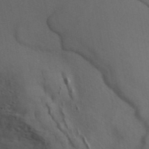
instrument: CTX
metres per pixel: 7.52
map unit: ANa
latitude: 42.4412
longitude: 53.6155
